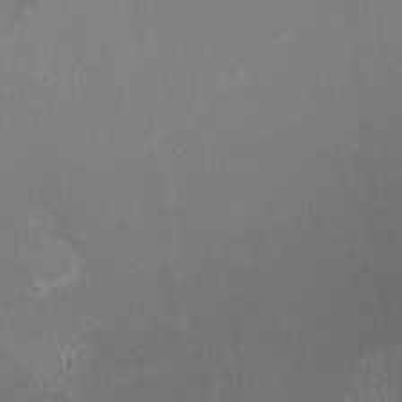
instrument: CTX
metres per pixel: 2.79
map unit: HNhu
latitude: -2.2928
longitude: -1.2537
